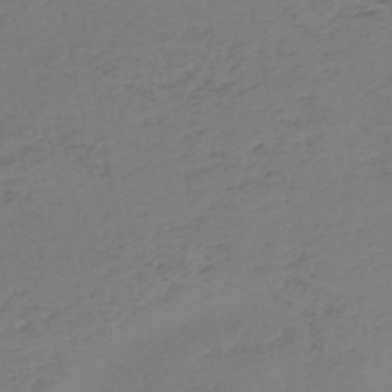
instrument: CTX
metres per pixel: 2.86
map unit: HNb
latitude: -52.4818
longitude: -52.3845
